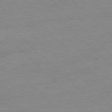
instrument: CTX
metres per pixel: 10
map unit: Ap
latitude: -77.7856
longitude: -81.9339
